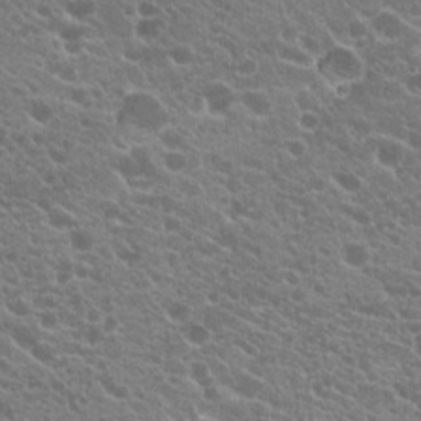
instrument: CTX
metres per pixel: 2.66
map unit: Hto
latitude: 20.1011
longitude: -34.7624
